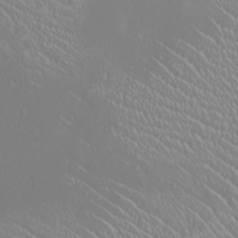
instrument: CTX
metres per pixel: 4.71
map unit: HNhu
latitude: -1.2943
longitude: 0.3118
